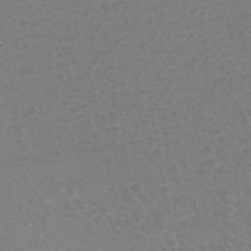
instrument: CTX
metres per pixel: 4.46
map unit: eHh
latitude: -40.2550
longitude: -28.5168
